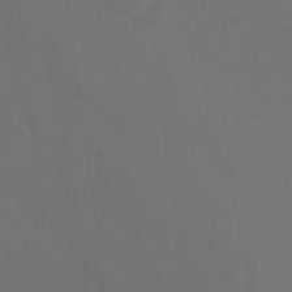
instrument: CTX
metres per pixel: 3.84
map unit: Ht
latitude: -10.1795
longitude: -35.2159
